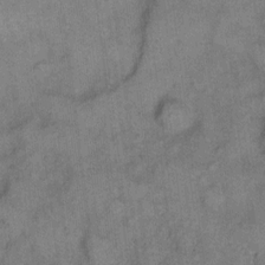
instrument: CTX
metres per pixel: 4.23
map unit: eHh
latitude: 10.7813
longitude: -63.7261
